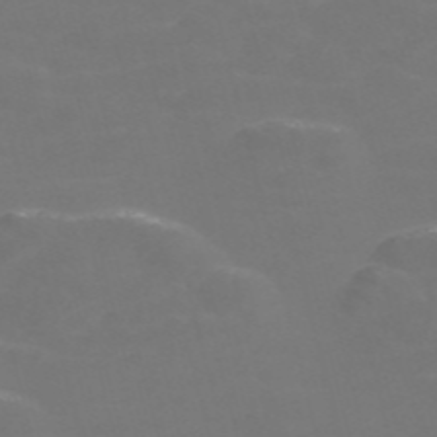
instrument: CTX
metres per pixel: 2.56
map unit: Nve
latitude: -57.0486
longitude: 52.4440
